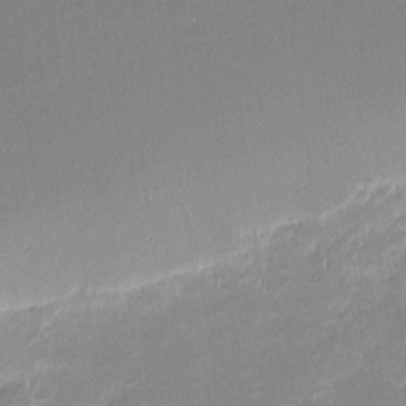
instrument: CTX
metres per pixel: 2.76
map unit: eHh
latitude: -2.4251
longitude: -82.1388
